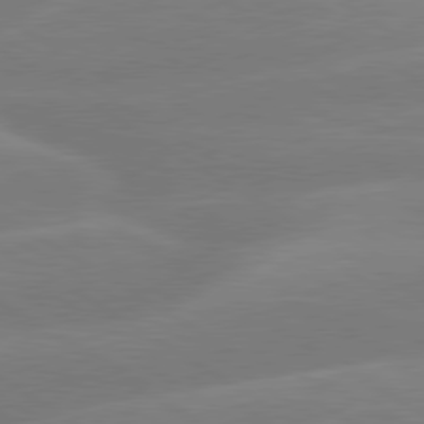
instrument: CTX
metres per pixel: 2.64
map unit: lApd
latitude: 79.6883
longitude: -143.5182
